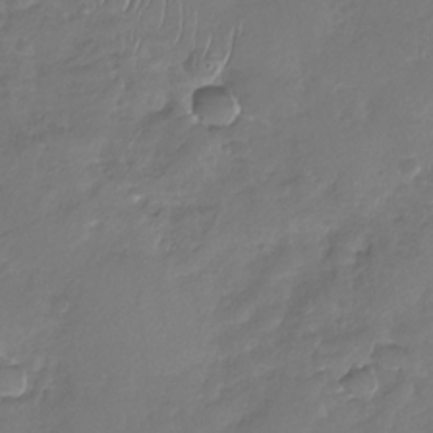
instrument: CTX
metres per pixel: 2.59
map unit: Nhu
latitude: -29.8422
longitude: -61.3859
